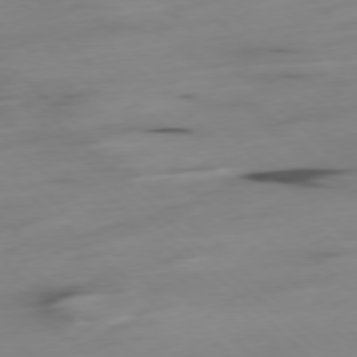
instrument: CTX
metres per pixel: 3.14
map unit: Ap
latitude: -78.1794
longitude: -61.8016
